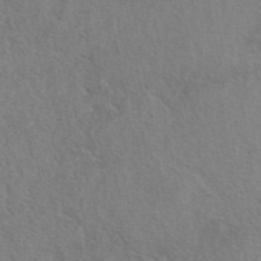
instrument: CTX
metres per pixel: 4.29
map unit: eAb
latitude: 42.0444
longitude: 107.9745
